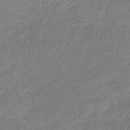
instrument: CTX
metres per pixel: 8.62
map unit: lHb
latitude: -38.6519
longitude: 68.1983
